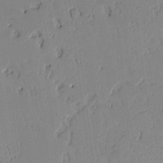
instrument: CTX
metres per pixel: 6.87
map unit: Aa
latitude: 11.6316
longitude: -127.7828
